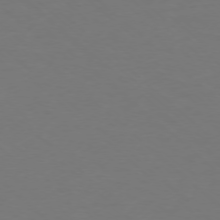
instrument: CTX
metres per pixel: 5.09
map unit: Ap
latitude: -76.2550
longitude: -78.6113
